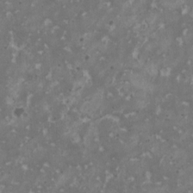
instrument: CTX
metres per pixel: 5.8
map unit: HNhu
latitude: 1.1214
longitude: 7.0486
